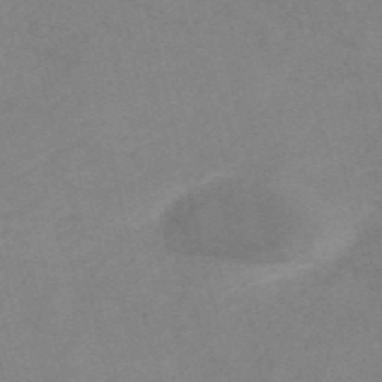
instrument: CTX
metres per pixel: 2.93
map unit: HNb
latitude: -53.6910
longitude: -47.4805
